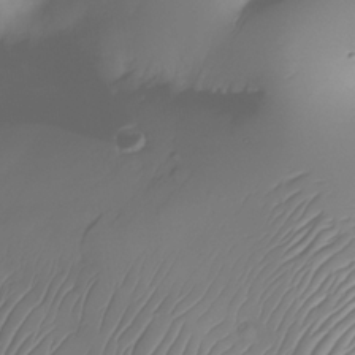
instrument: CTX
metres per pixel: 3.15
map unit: Nhe
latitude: -34.3684
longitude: -143.0459
